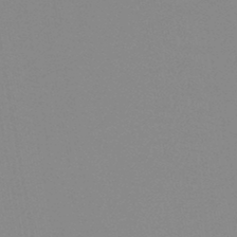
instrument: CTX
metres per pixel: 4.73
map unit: HNb
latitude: -45.4454
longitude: -44.8569
